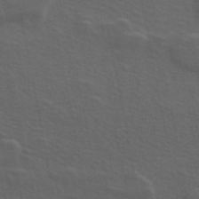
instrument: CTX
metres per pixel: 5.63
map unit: ANa
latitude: 49.1025
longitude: -79.7639
